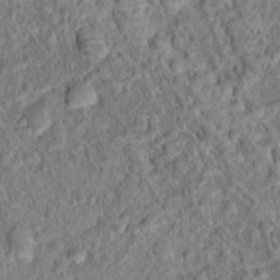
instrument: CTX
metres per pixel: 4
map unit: Hto
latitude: 15.8206
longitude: -41.3670
